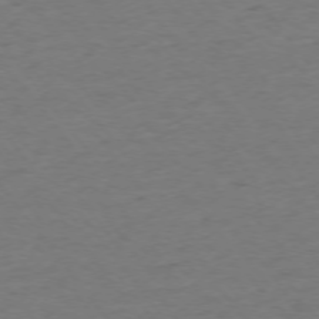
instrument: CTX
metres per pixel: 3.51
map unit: Ap
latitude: -75.5022
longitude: -84.8569
